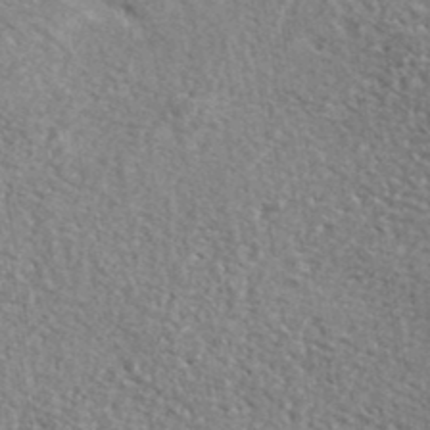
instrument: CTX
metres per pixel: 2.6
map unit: ANa
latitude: 39.4426
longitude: -90.9325
